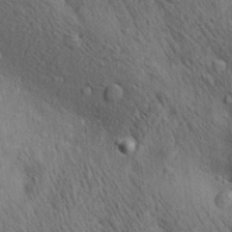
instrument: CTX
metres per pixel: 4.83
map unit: lAa
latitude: 21.1214
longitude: -138.7057
